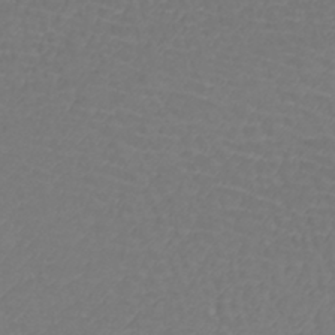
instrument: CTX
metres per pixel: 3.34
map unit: lHb
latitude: -42.5384
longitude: 71.8800
